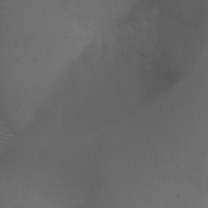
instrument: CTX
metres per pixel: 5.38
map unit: Ht
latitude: 1.6882
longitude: -22.8380
